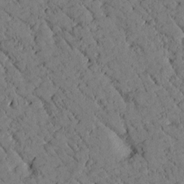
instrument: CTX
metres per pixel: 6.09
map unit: Htu
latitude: -1.6911
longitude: 174.6140
